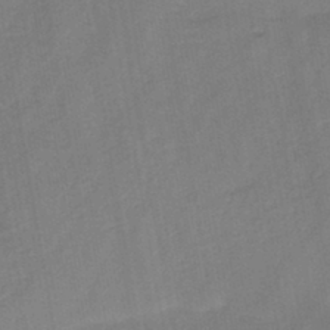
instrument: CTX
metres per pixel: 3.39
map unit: HNb
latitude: -44.2362
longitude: -39.9339
